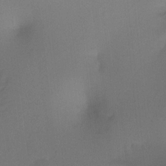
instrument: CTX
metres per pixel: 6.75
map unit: Hto
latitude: -6.8030
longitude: -48.5168
